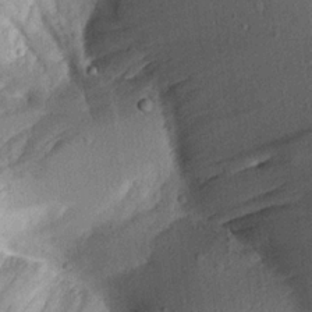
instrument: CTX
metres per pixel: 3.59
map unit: Aa
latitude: 19.7638
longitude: -145.4993
